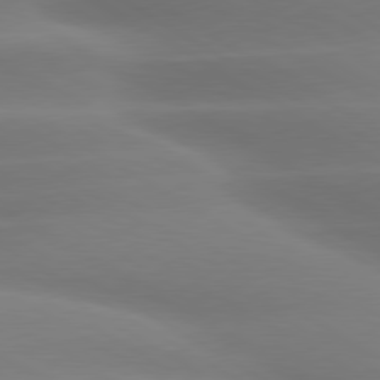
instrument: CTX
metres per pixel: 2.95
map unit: lApd
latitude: 79.8773
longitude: -124.0822
